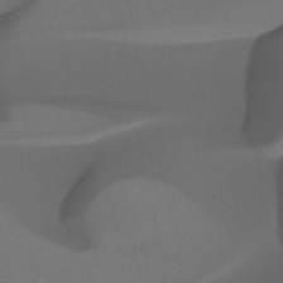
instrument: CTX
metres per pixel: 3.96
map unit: eHh
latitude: -53.1431
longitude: -24.6301
